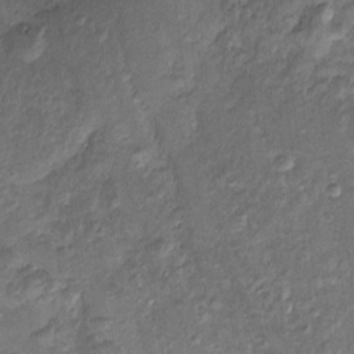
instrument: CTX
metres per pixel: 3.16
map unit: Htu
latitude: -6.4818
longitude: 159.1431
